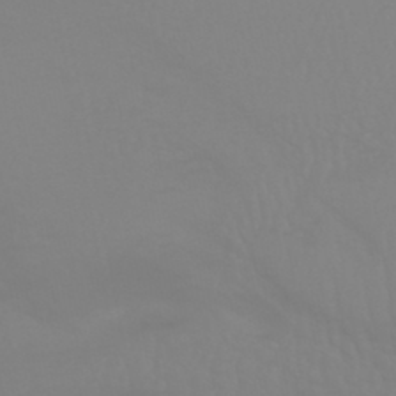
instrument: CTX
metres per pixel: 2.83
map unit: HNhu
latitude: -45.0298
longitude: 90.4251
